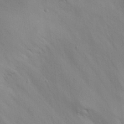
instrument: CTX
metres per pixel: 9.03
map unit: Nhu
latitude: 25.7638
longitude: -72.3468
